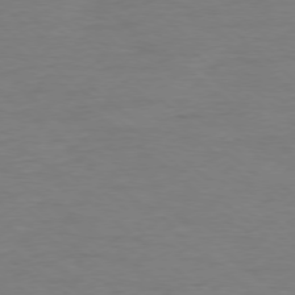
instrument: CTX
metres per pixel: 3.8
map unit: Ap
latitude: -78.2739
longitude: -89.9528
